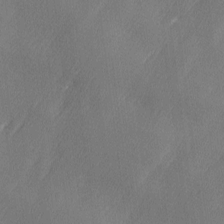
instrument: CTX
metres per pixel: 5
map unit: Ave
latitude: 10.4034
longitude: -106.0444
